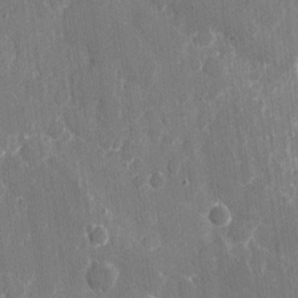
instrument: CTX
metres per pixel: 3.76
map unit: eHh
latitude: 7.8205
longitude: -68.0255
